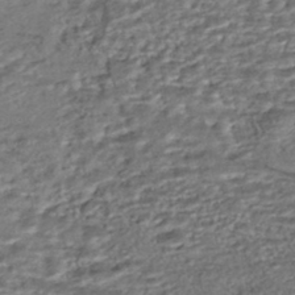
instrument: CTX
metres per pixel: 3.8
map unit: HNhu
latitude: -45.5021
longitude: 105.6910
